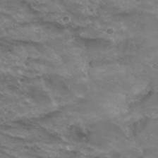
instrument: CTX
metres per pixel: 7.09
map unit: Hto
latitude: 32.5546
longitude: -48.3278
